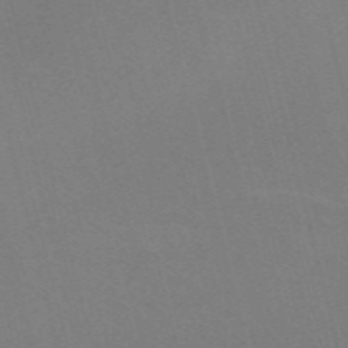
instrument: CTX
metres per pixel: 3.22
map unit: Nve
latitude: -58.4062
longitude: 63.4454
